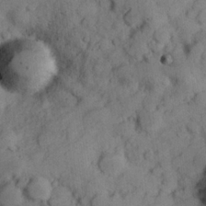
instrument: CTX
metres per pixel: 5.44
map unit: Hve
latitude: 24.8191
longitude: 147.6344
